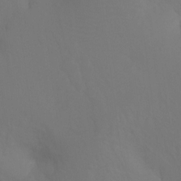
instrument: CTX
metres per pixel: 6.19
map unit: Ht
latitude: -10.8597
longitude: -34.5923
